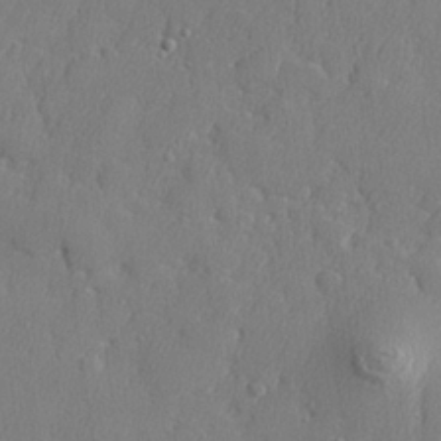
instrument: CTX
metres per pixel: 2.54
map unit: lHvf
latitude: 23.8394
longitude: 141.7477
